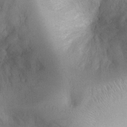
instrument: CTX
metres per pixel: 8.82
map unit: Nhu
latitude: 0.8758
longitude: -18.1766
